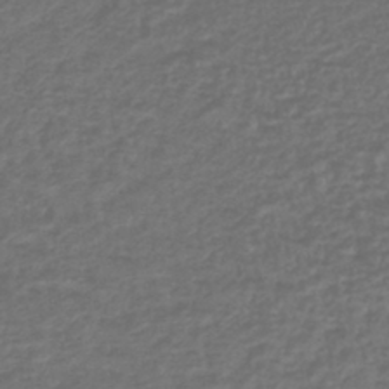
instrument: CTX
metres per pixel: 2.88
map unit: lHb
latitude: -43.5021
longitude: 71.9367
